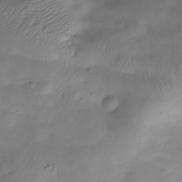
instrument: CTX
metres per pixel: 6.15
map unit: Hve
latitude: -30.2928
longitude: 94.2361
